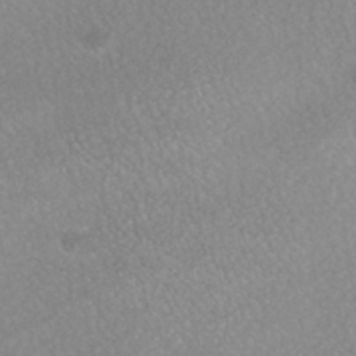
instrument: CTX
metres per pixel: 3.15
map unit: HNhu
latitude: -43.0864
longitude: 94.6329
